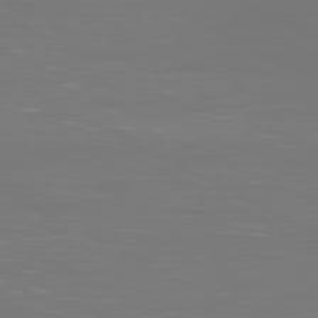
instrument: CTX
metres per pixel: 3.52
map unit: Ap
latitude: -80.9920
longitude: -59.5938
